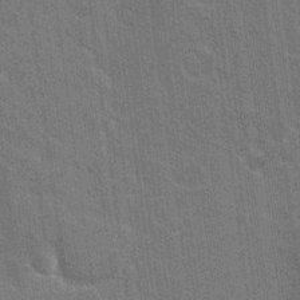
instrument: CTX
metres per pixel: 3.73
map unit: Nhu
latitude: 18.1011
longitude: -30.7436
